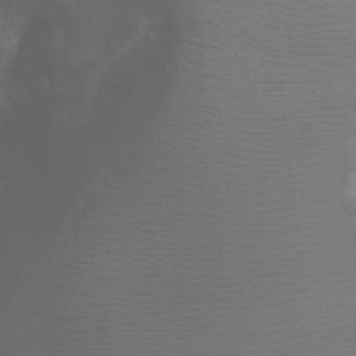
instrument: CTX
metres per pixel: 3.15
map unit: Ht
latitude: 2.4034
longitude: -22.3656
